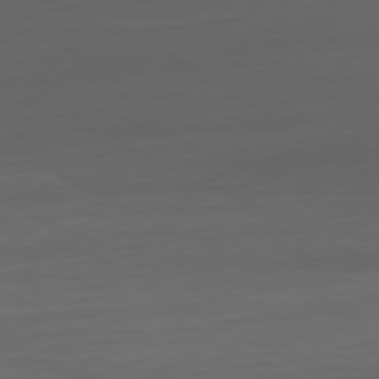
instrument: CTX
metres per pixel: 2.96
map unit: Hpe
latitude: -81.1620
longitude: 19.4643
